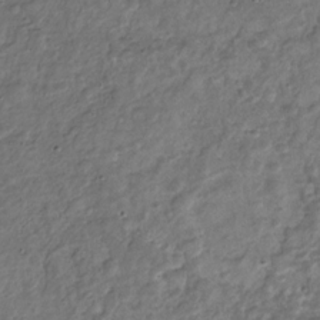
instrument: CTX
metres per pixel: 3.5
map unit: Nhu
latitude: -30.9919
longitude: -60.7624
